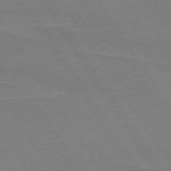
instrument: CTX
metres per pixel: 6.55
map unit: lApd
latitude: 73.8395
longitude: -56.2900
